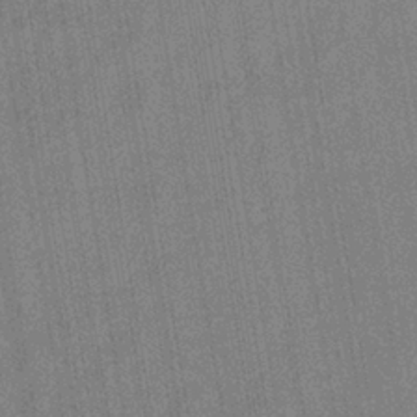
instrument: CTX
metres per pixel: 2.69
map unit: eHb
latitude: -35.3321
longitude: 81.4455
